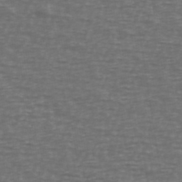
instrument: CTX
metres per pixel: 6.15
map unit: Ave
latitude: 39.4237
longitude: -113.2159
